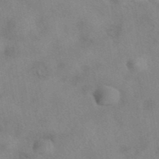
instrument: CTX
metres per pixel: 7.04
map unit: eAb
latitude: 40.8380
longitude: 108.2739
